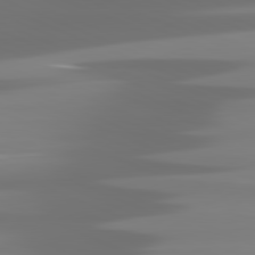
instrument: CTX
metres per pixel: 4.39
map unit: lApd
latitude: 81.4237
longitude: -138.7246
